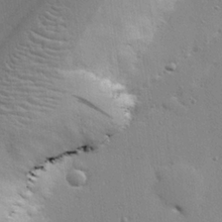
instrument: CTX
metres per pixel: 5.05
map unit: eHh
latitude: 25.3481
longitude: -89.2915
